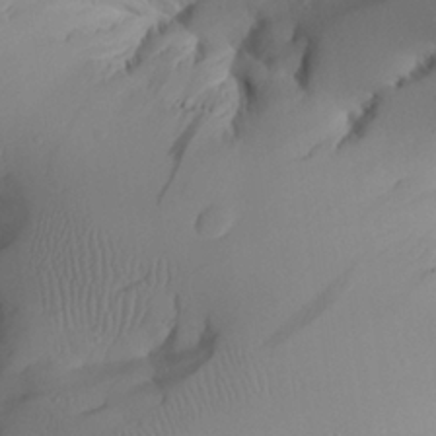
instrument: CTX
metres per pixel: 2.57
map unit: Aa
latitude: 24.4412
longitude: -128.2900
